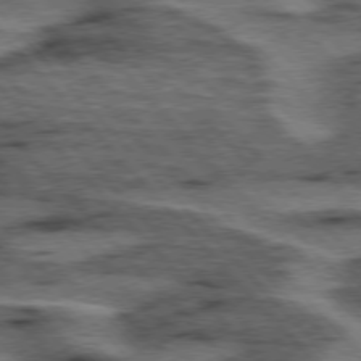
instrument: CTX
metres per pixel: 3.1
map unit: lApd
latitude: 76.1766
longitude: -77.4993
